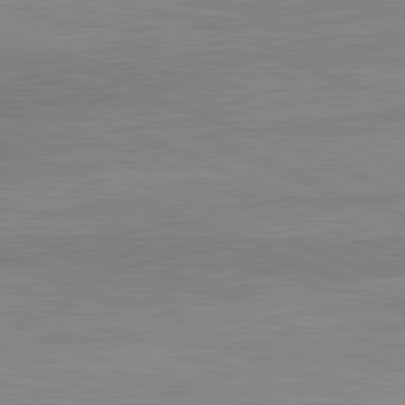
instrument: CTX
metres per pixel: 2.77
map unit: lApd
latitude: 82.3656
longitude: 138.7086
